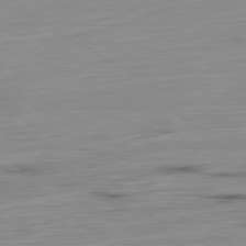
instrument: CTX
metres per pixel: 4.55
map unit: Ap
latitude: -80.1606
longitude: -59.2537
